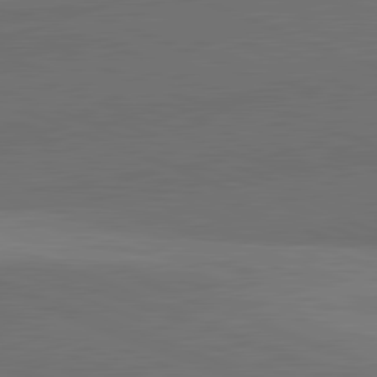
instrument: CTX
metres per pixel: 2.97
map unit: lApd
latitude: 81.8394
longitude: 136.7841
